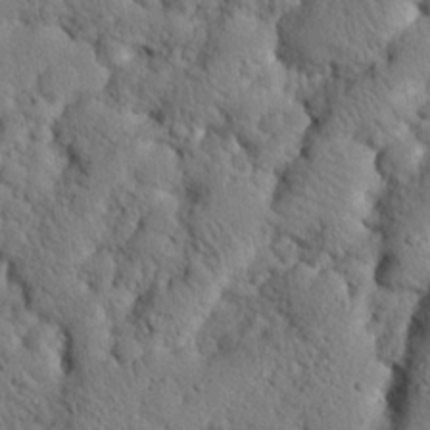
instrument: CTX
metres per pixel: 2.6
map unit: eHh
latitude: 25.2914
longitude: -77.7071
